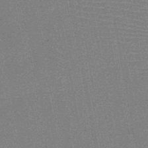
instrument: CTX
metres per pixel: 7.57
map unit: HNb
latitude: -48.0850
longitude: -42.7813
